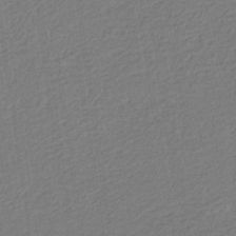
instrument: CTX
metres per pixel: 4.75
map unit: eHb
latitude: -30.4062
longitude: 70.1417
